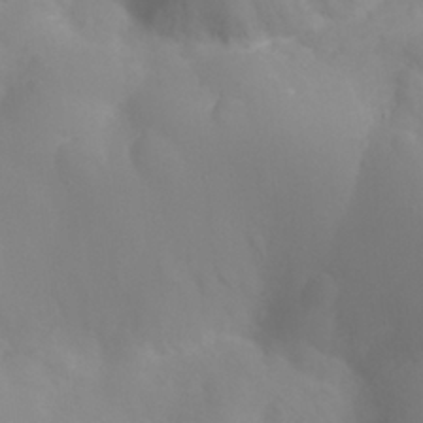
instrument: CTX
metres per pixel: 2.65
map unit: Nhu
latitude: 26.5735
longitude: -55.3104
